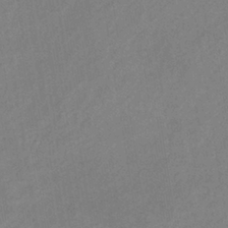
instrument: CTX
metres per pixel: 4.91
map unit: lHb
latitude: -37.5588
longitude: 72.2739
